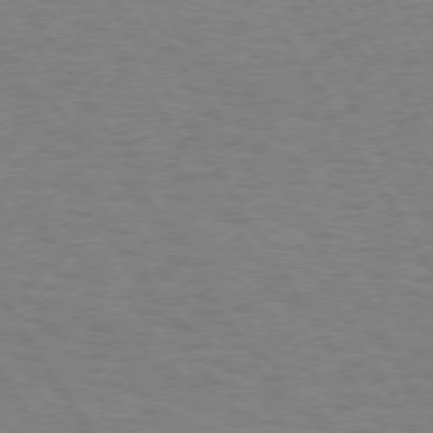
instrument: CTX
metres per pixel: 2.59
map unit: Hpe
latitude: 72.8947
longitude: -129.4804
